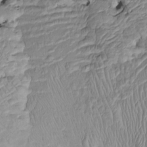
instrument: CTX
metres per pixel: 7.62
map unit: Htu
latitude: -6.4440
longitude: 154.6518
